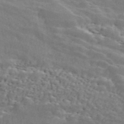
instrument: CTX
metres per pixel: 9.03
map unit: ANa
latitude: 45.7261
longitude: 37.8233
